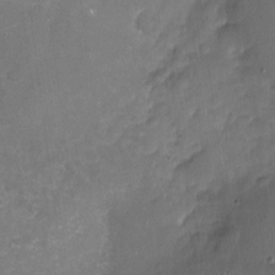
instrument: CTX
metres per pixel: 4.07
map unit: Nhu
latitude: -17.1809
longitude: -57.7071
